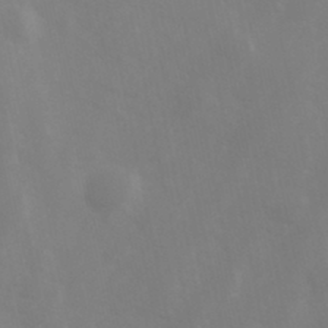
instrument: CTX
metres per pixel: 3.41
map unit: Hve
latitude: 33.2537
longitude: 150.5007
